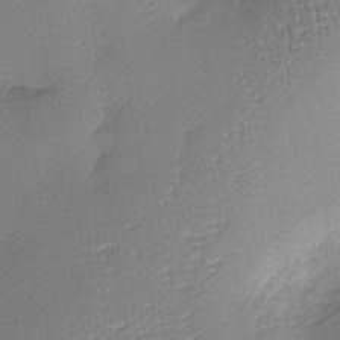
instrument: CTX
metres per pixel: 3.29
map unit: Nhu
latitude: 1.7827
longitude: -75.4804
